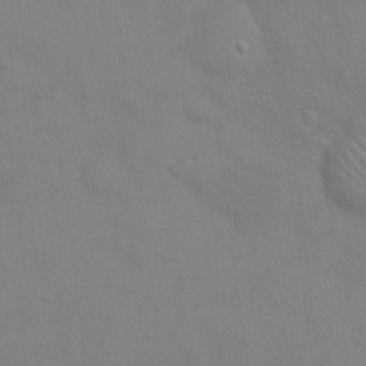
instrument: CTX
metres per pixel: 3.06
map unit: eHh
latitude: 21.9717
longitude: -61.5938
